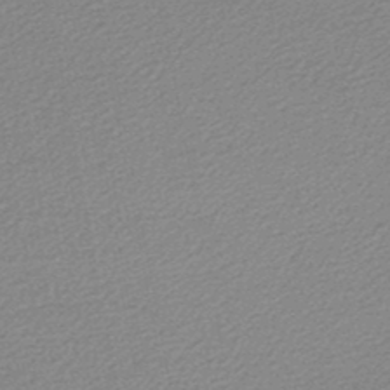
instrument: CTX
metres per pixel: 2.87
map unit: lHb
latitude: -47.0486
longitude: 58.1416
